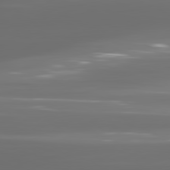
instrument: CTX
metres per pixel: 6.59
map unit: lApd
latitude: 81.2726
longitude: -136.3468
